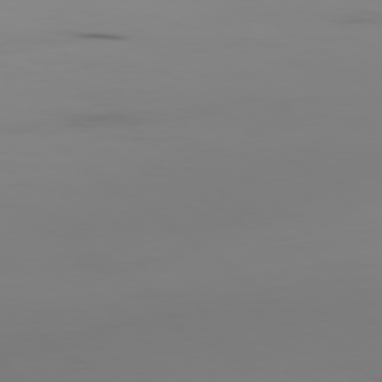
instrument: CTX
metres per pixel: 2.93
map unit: Ap
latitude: -79.5399
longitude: -70.9514
